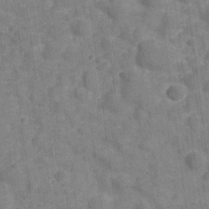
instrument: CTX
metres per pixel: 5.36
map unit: Hve
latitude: -28.2551
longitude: 92.0283
